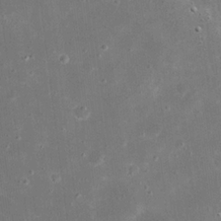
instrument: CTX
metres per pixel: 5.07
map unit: eHh
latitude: 21.0648
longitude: -67.4615
